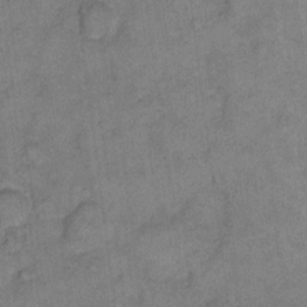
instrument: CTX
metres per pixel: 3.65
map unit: eHh
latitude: 10.8947
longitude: -63.7072
